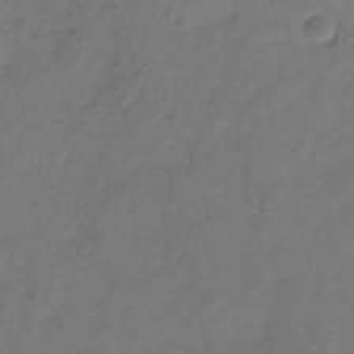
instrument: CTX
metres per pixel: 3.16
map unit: Hve
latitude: -32.8408
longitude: 91.8234
